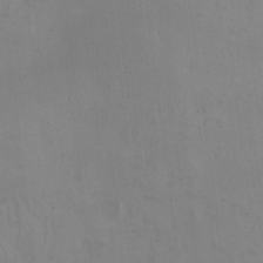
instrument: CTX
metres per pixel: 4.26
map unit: HNhu
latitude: -1.1432
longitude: -3.8772
